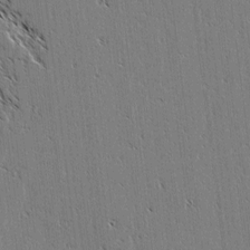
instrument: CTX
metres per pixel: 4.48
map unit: lAvf
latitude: 2.9513
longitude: -105.4994
